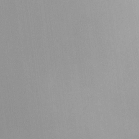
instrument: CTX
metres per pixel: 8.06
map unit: HNhu
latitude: 6.4223
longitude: 2.1794
